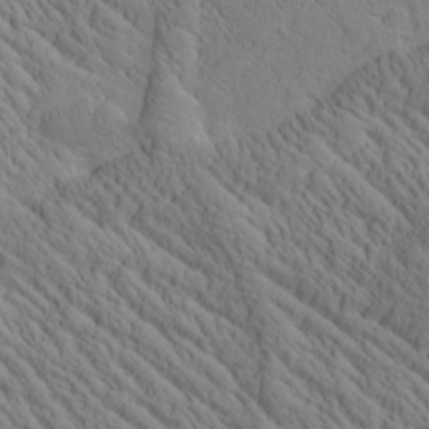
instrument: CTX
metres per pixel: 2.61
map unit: Htu
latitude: 0.9702
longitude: 175.2564
